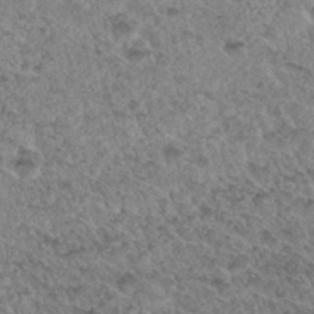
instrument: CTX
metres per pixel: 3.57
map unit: Hto
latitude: 32.5168
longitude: -47.8962
